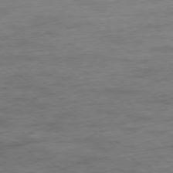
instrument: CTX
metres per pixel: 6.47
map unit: Ap
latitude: -78.3306
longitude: -92.3467
